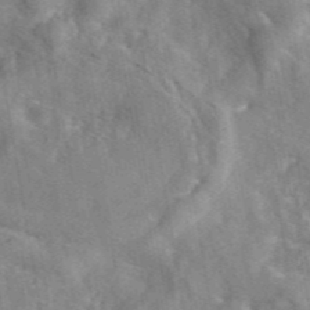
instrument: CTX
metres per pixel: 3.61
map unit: eAb
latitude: 45.1781
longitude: 116.8407
